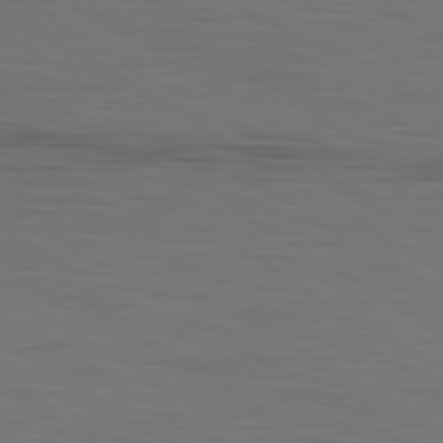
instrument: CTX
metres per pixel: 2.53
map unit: lApd
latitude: 79.9906
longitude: 160.4062
